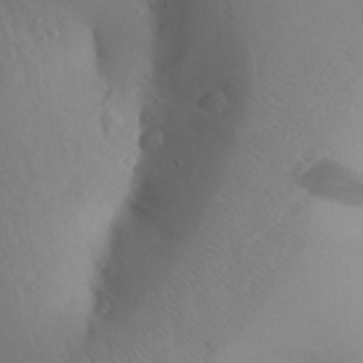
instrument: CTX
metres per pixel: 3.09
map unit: Aa
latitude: 27.1970
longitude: -147.7261
